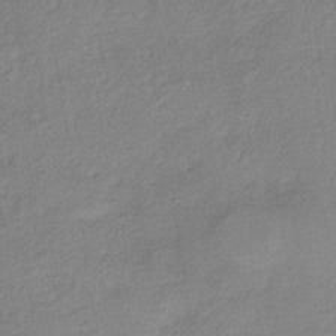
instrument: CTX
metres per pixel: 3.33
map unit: lHb
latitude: -34.5574
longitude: 65.4077
